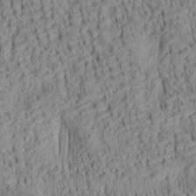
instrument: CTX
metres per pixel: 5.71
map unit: lAa
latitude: 6.7813
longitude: -115.3670
